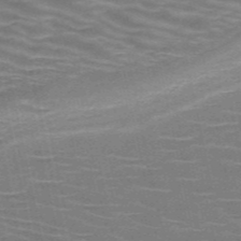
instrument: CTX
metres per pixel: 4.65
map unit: HNb
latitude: -53.3698
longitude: -45.4048
